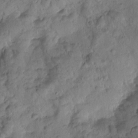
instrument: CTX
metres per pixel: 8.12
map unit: Htu
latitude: 0.1955
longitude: 174.7463
